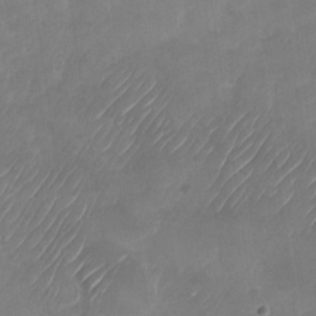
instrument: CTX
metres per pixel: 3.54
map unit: Nhu
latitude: -27.6721
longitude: -62.7813
